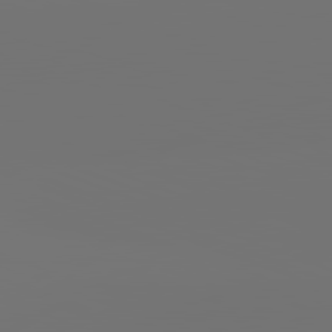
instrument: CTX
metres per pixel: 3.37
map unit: lApd
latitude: 82.0255
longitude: -154.5168
